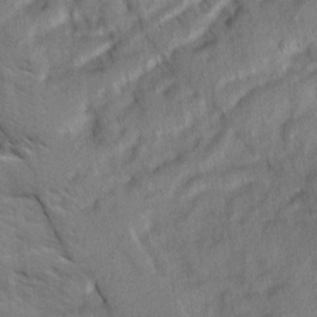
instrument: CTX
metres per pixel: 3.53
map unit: Ave
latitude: 2.1200
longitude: -110.1767
